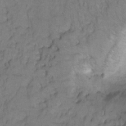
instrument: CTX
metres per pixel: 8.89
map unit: Hto
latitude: 5.2348
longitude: -31.7261
